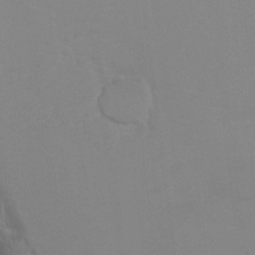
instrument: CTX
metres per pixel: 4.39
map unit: Hto
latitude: 7.3860
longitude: -34.8380
